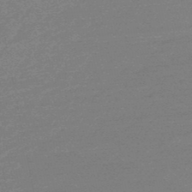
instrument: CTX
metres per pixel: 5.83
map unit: eHb
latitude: -48.0850
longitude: 88.3684
